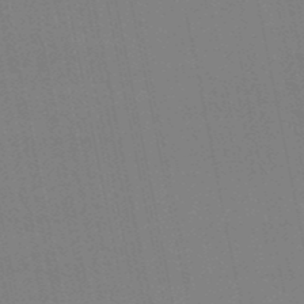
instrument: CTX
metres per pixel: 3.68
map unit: eHb
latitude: -49.9367
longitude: 67.4076
